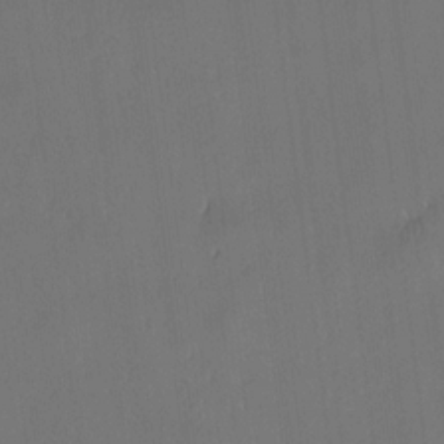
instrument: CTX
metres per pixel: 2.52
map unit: lAvf
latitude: 7.9717
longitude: 166.0283
